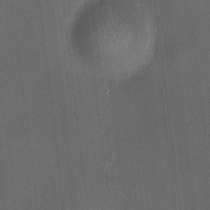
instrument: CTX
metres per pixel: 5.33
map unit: HNhu
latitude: 8.7435
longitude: 13.3699
